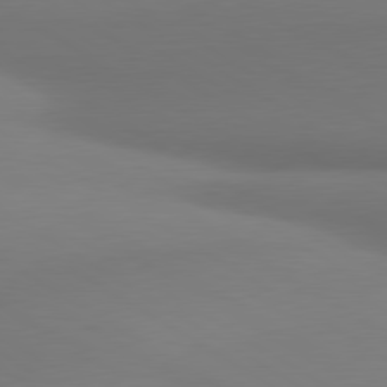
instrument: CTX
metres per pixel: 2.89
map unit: lApd
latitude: 80.1200
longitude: 174.9163
